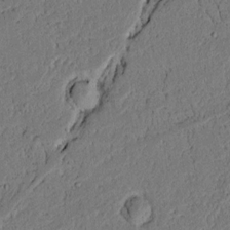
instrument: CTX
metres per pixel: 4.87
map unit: lAvf
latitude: 4.3278
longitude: 167.2565
